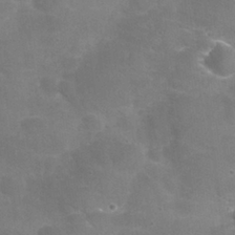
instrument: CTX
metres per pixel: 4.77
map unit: Nhu
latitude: 25.4993
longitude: -54.6679
